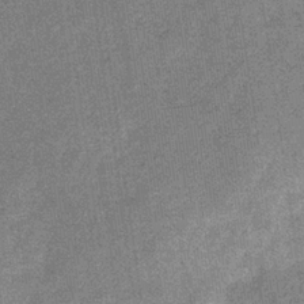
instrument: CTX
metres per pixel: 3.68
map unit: eHb
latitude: -34.2362
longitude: 78.4251
